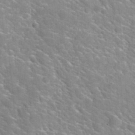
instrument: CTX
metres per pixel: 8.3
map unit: Hto
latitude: 35.5938
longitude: -46.5735
